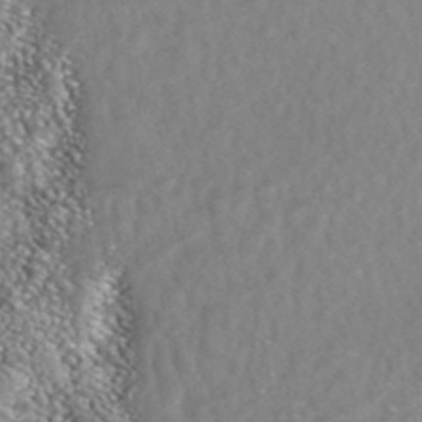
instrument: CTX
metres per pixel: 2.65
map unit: ANa
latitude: 42.8191
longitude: 23.7856
